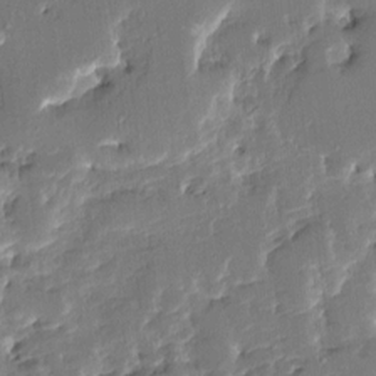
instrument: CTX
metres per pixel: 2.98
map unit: HNhu
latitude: 6.1578
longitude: -5.6127
